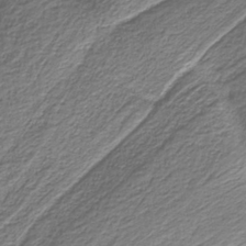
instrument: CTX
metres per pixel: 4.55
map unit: eAb
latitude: -38.3306
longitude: 53.1620
